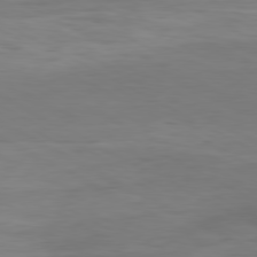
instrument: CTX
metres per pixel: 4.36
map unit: Hpe
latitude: -80.8030
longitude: 18.8219
